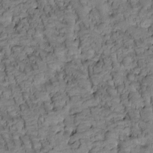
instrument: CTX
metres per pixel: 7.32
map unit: Htu
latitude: -3.0675
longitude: 173.1620
